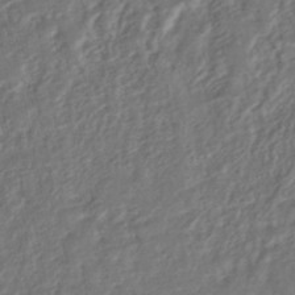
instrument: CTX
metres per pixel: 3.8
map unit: HNhu
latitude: -44.2362
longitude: 101.7477
